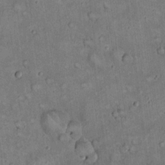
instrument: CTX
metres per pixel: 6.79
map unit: eHh
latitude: 19.4237
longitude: -60.6868
